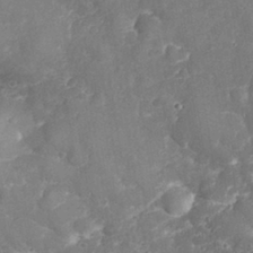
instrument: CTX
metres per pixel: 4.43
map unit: eHh
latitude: 31.4238
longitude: -65.0836
